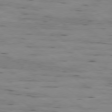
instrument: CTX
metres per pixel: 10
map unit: Ap
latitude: -79.3509
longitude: -101.9150
